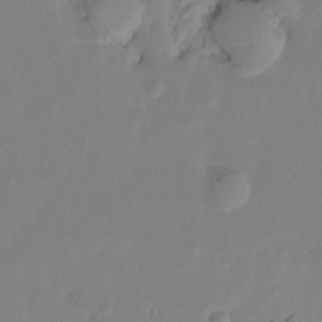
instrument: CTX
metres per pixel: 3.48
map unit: Hto
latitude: -8.4629
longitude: -43.7639
